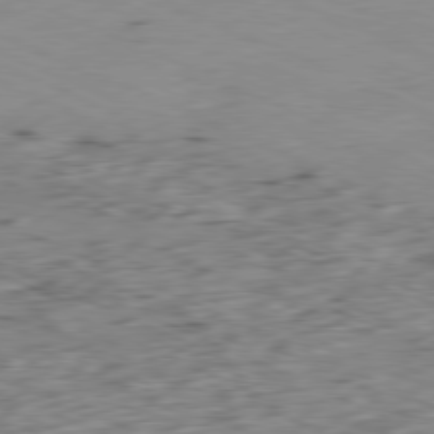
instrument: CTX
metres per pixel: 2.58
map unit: Ap
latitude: -80.0472
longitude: -67.1403
